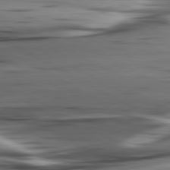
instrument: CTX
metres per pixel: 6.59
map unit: lApd
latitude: 80.8569
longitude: -122.6490
